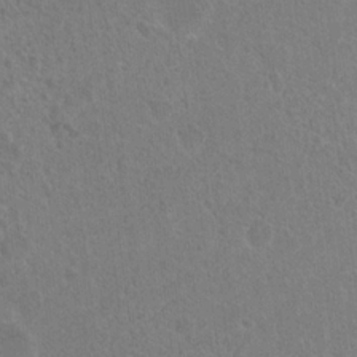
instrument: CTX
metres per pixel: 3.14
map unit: Hto
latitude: 19.1970
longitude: -40.0822
